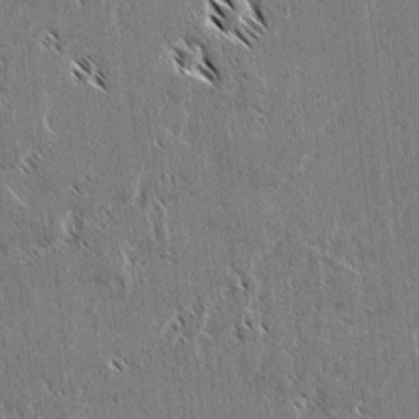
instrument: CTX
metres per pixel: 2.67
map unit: lAvf
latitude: 3.3292
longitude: -106.6679
